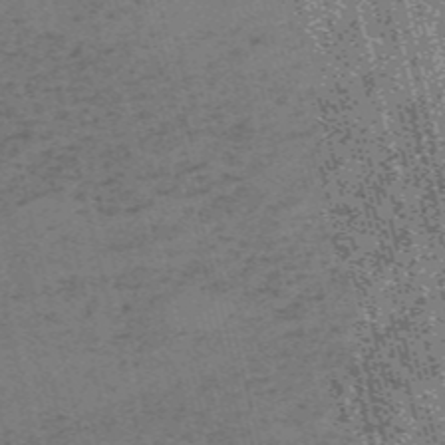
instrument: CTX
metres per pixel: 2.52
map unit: HNb
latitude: -55.9745
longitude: -43.5749
